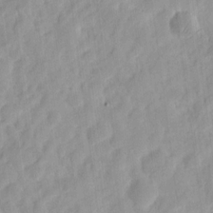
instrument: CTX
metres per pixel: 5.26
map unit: eHh
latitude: 8.3467
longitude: -74.8758
